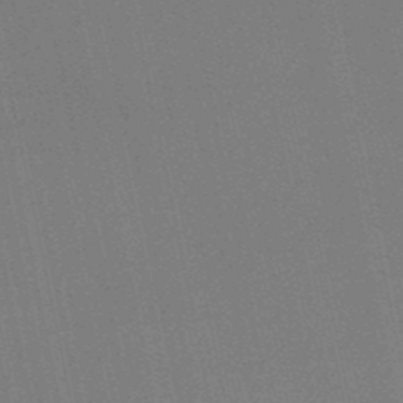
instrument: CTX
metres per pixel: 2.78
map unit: lHb
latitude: -48.0472
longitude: 68.9352
